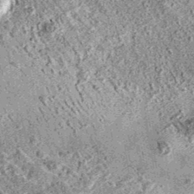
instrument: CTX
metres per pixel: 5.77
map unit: eAb
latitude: 36.0633
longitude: 111.8422
